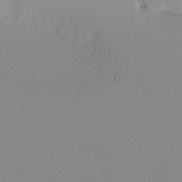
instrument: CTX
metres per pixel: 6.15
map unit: Nhu
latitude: -4.6707
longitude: -81.4993
